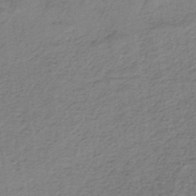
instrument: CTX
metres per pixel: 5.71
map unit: HNb
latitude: -34.5196
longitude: 60.5007
